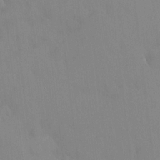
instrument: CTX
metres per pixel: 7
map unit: HNhu
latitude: 6.4223
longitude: 1.0487
